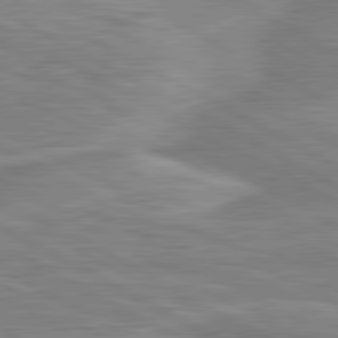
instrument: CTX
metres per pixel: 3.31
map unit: lApd
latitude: 80.8191
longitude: 173.7100
